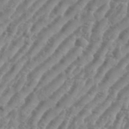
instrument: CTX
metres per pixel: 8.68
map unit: eHh
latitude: 36.3845
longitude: -134.6490
